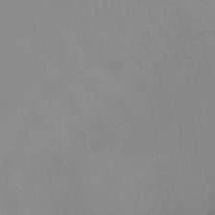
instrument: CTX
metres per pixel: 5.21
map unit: Ht
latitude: -14.7086
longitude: -50.4223
